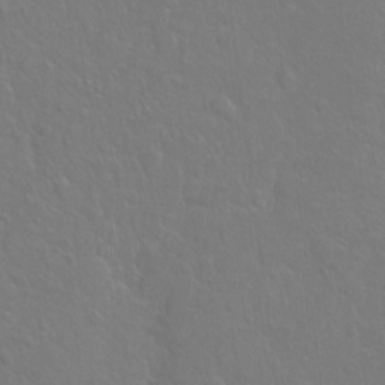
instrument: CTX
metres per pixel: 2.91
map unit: Hto
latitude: -4.4062
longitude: -35.7449
